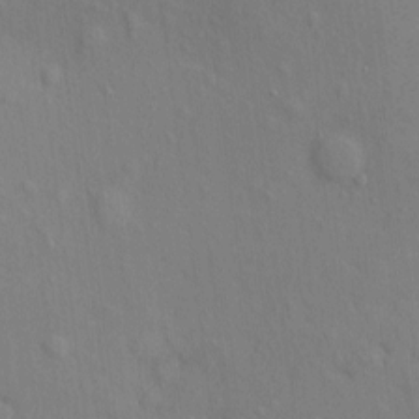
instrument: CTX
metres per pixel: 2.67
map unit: eHh
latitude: 5.2537
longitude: -74.2523
